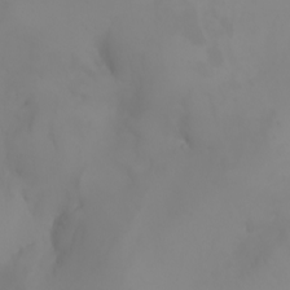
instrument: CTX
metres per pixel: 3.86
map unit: Nhu
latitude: -5.0864
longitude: -93.5371
